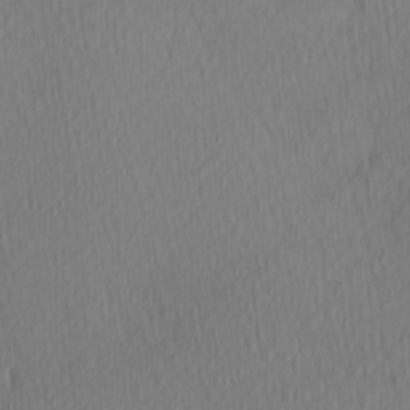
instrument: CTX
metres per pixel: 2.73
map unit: Hve
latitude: 12.8002
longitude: -90.8947
